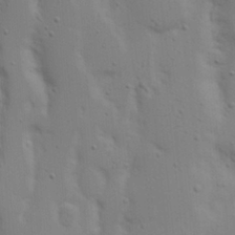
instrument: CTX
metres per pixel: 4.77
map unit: Nhu
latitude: 19.8772
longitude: -73.1215
